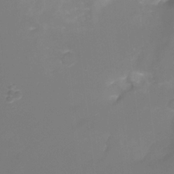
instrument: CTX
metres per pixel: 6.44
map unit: Nhu
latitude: -15.7100
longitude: -56.7246
